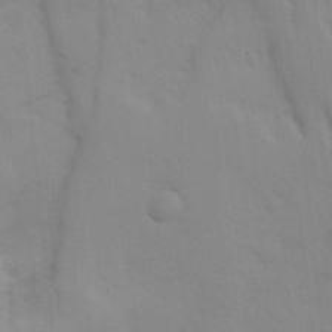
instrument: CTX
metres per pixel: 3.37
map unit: Ave
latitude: 0.5923
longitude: -112.4601
